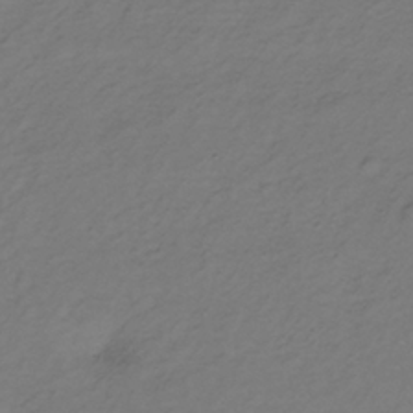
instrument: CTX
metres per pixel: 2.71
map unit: lHb
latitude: -35.7289
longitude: 70.5196
